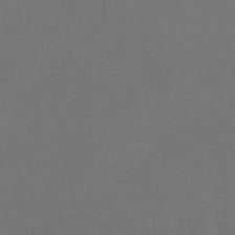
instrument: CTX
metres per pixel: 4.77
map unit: eHb
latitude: -39.5966
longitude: 76.8219
